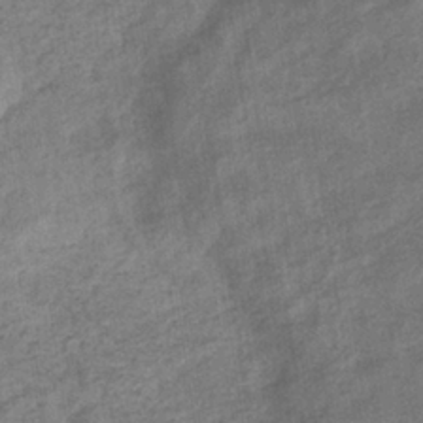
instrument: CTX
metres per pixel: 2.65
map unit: eHb
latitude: -35.2565
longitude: 77.9556
